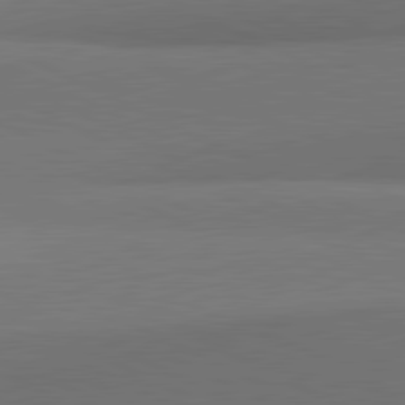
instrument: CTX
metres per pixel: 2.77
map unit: lApd
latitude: 81.6127
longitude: 154.6708
